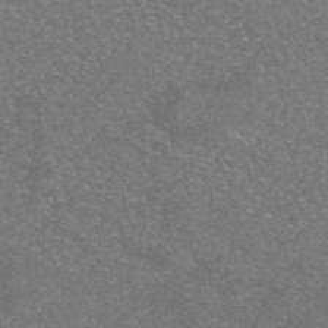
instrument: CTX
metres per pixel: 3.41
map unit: eAb
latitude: 46.8569
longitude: 115.4454
